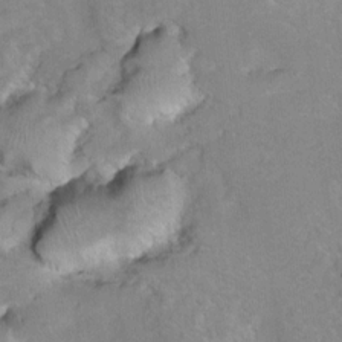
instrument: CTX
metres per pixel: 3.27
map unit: Hto
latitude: 8.1767
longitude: -30.2901
